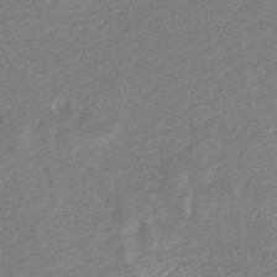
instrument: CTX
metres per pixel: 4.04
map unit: eHb
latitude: -35.0297
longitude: 77.1809
